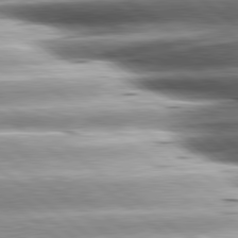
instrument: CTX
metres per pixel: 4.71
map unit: lApd
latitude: 80.8380
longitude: -143.5560
